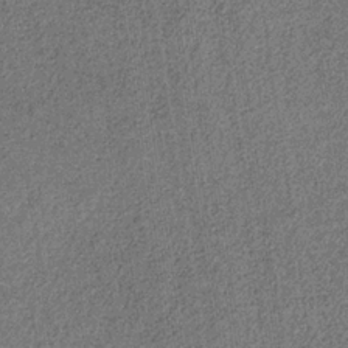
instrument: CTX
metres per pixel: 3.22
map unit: HNb
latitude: -32.1984
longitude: 58.0849
